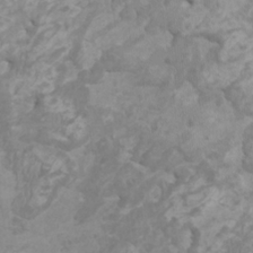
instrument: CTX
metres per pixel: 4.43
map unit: HNhu
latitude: 1.7260
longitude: -1.3859
